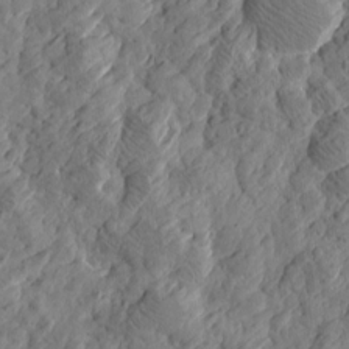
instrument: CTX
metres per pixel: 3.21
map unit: Htu
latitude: -2.6896
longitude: -178.5357
